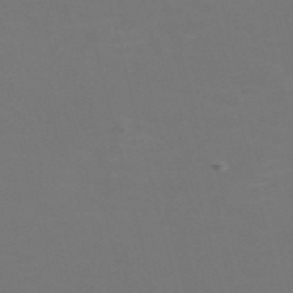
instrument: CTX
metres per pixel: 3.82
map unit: Nve
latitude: -57.2376
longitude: 51.8422
